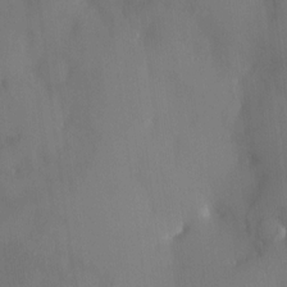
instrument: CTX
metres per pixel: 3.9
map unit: HNhu
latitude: 4.5546
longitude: -5.4993
